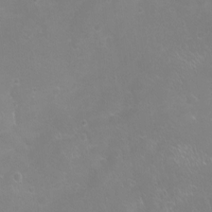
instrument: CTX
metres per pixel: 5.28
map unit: Ht
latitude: -8.2172
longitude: -20.8380
